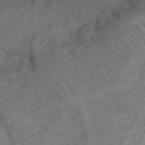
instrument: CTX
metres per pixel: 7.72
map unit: Nhu
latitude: 26.3089
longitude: -69.6505
